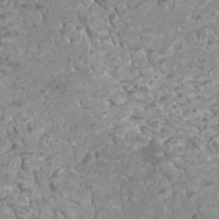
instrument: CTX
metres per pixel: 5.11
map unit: Htu
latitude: 1.9150
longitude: -20.1578
